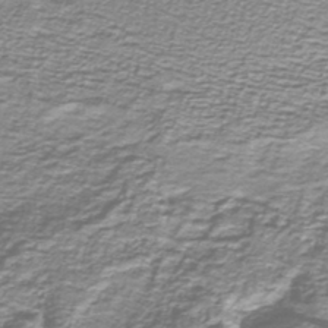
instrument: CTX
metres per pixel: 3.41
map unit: lHb
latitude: -41.1620
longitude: 55.3699
